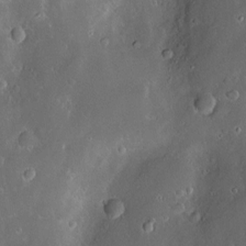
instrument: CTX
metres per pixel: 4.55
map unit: Hve
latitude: -11.3321
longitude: 174.8596
